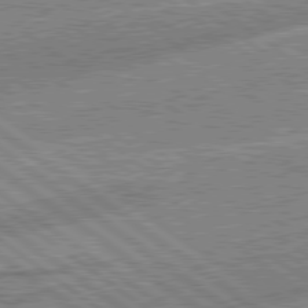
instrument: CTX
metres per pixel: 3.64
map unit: lApd
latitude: 79.0081
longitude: -169.2537
